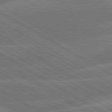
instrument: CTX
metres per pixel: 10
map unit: lApd
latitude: 79.9528
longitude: -131.9340
